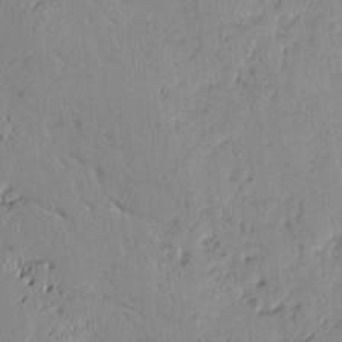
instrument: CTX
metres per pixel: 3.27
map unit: lAvf
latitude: -1.9556
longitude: -106.0822
